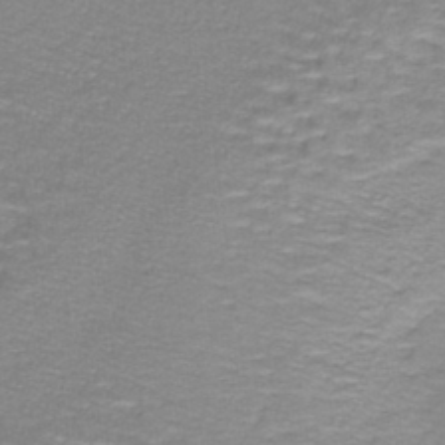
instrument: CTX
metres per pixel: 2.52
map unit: lHb
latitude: -41.9178
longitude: 58.0849
